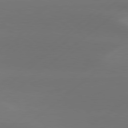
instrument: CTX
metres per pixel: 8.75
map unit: Hpe
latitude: 78.4979
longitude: -130.2901
